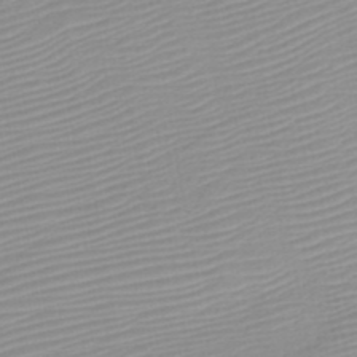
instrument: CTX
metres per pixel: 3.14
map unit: HNb
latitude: -45.5399
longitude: -43.6694
